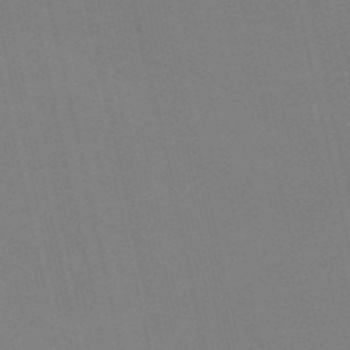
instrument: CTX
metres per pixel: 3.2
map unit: HNb
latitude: -52.9352
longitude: -47.9717
